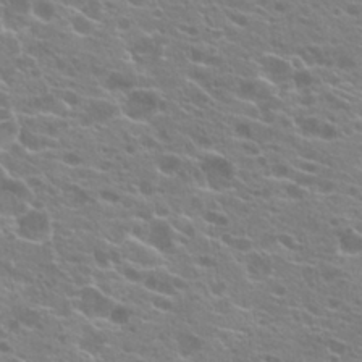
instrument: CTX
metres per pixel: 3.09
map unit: Hto
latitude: 21.4238
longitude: -40.2144
